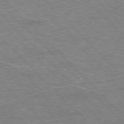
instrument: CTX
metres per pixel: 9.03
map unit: Hpe
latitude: -76.9731
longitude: -12.0444
